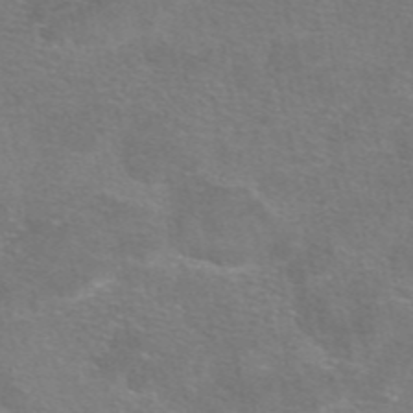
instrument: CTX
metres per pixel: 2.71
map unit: eAb
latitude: 47.4805
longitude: 105.9745
